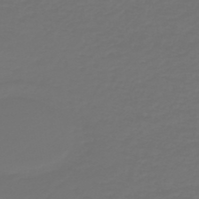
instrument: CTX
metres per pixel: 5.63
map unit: HNb
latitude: -47.5021
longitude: 56.6140
